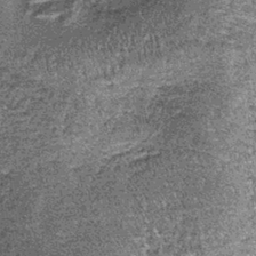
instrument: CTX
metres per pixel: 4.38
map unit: lHb
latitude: -39.7666
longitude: 67.0298
